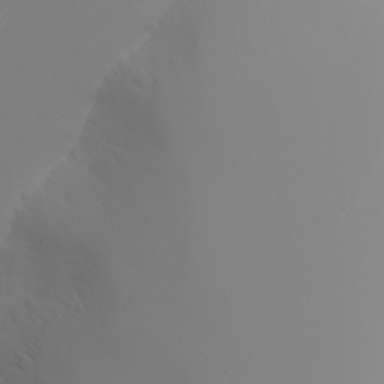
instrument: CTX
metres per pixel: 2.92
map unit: Nhu
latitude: -6.2928
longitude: -83.8394
